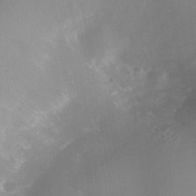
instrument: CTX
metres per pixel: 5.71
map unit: Nhe
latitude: -37.6344
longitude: -117.8961
